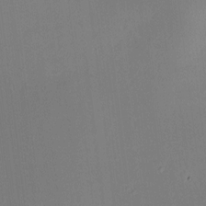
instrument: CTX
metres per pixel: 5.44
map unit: HNhu
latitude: 7.4426
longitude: 8.9542
